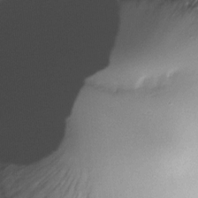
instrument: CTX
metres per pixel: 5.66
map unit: Nhu
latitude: -27.1809
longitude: -74.0255
